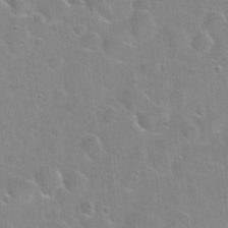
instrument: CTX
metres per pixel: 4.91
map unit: Hto
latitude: 22.6112
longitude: -52.4412
